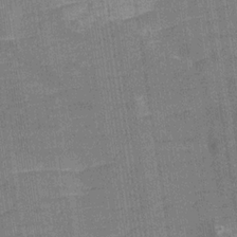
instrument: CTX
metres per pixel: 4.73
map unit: Hve
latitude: -28.9164
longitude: 92.4251
